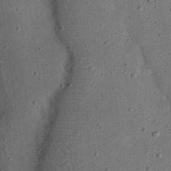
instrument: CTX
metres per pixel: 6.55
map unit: eHh
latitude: 23.2915
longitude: -68.9136
